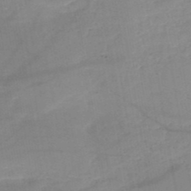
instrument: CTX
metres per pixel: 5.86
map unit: HNb
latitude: -49.5966
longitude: -39.8205
